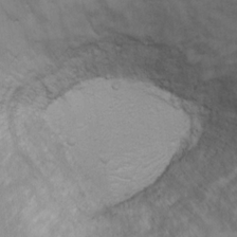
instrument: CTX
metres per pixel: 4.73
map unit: Ht
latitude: 3.1781
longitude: -28.4223
